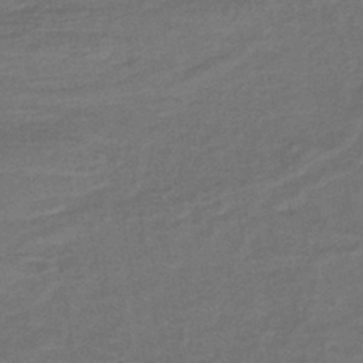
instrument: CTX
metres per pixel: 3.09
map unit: lHb
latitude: -39.5399
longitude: 58.4251
